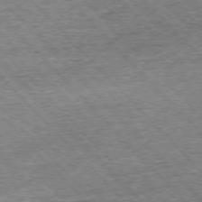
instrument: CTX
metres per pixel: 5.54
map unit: Ap
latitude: -76.0661
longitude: -92.2333
